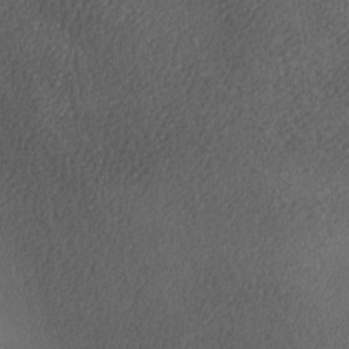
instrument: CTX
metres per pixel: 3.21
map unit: lAa
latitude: -8.8030
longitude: -125.2537
